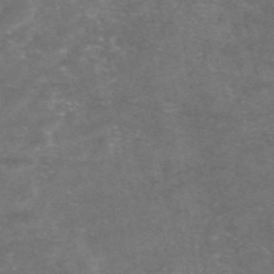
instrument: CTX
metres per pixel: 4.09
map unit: eAb
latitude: 47.2159
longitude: 120.3873
